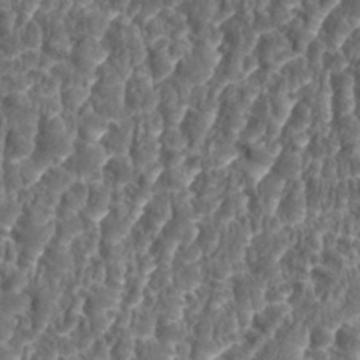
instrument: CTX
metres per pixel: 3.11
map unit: eHh
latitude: 34.9135
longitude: -138.0822
